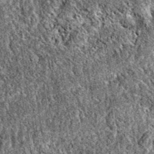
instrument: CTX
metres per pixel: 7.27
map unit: eAb
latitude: 37.6694
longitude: 111.6722
